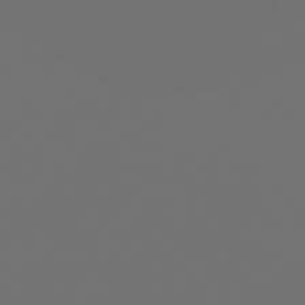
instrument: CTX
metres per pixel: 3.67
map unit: Hpe
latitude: 77.7260
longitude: -122.7057
